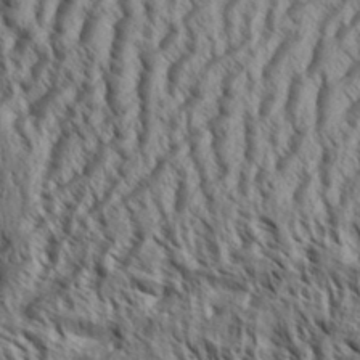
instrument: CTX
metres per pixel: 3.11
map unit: Aa
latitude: 32.8758
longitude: -136.8380
